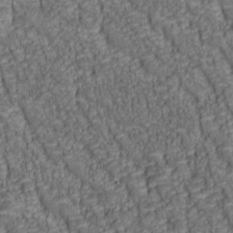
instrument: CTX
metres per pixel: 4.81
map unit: lAa
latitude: 6.8569
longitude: -116.0444
